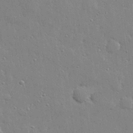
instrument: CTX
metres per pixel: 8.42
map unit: Hve
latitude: 28.7624
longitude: -90.8947
